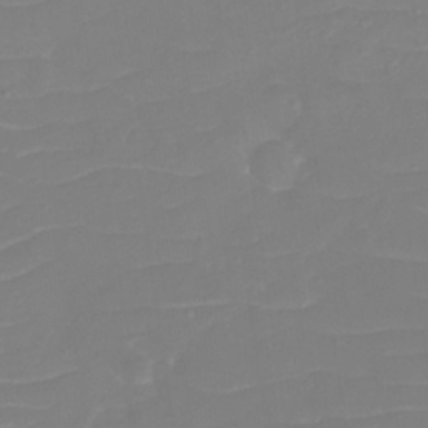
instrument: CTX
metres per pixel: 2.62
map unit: eHh
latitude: -3.8233
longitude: -75.9528
